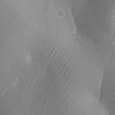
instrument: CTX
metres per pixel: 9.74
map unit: Ave
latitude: -6.6707
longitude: -119.8016
